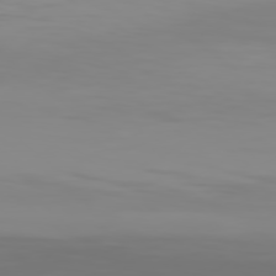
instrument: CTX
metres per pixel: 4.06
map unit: Hpe
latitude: 77.8961
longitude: -142.8191
